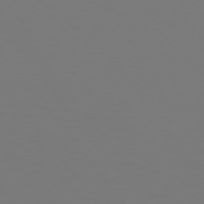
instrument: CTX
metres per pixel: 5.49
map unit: Hpe
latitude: 75.2159
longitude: -123.8205
